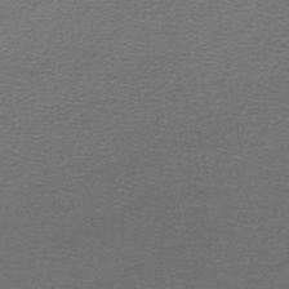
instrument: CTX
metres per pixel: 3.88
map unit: lHb
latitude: -45.3510
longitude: 57.1998
